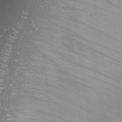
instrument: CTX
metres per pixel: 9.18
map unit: Nhu
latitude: -1.1620
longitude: -80.3656
